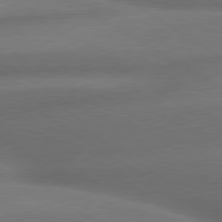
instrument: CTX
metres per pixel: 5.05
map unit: lApd
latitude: 79.6883
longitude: -154.8758
